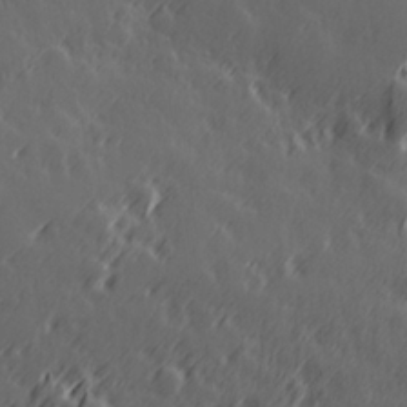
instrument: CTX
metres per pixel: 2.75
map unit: Hve
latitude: 26.6113
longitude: 145.8422
